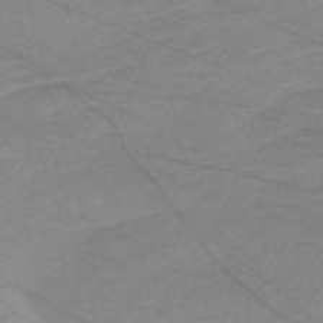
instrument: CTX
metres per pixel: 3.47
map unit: Nve
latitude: -59.0297
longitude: 61.3510
